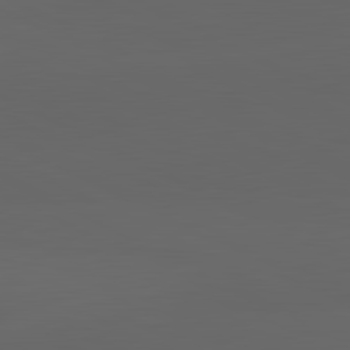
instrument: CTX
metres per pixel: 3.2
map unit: lApd
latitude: 82.0822
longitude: 130.1039
